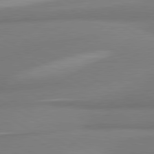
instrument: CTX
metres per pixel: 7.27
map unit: lApd
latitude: 80.1767
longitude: 177.6533
